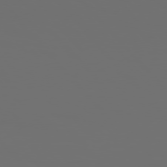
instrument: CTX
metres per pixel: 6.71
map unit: Hpe
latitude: 76.5168
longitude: -141.6882
